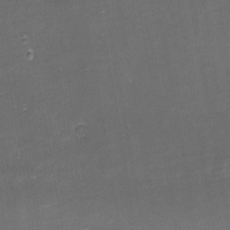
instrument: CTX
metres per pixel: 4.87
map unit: eHh
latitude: -1.3699
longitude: -79.2915
